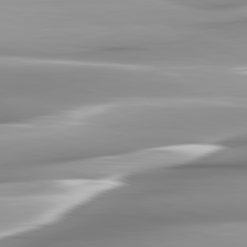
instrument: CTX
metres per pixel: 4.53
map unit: lApd
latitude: 82.4790
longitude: -142.5924
